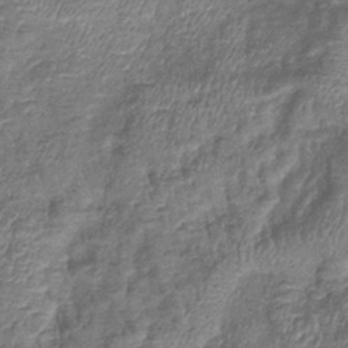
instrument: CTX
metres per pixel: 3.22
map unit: eHb
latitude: -39.9745
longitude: 76.6896
